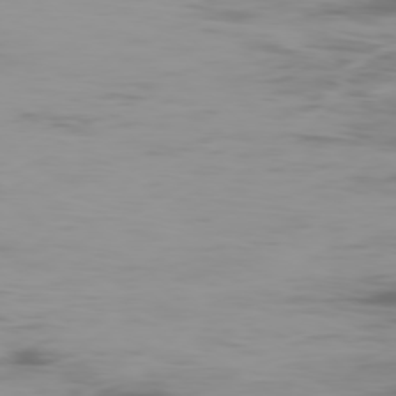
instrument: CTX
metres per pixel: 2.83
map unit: Ap
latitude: -78.9541
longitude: -71.2726
